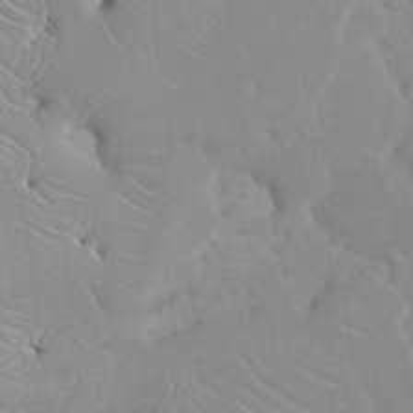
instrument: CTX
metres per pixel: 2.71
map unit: eHh
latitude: 25.4048
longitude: -64.7057
